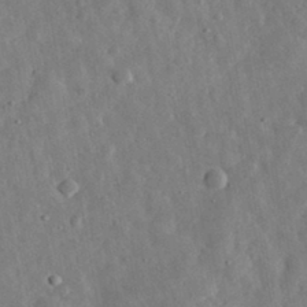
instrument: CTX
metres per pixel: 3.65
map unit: eHh
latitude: 31.6127
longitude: -77.3292
